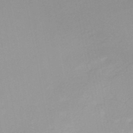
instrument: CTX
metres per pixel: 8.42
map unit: HNb
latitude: -48.0283
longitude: -44.7624
